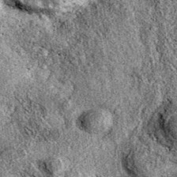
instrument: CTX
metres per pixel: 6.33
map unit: eAb
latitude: 36.8947
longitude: 111.2943
